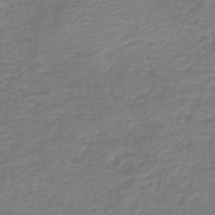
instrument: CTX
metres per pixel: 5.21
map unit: HNb
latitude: -42.4251
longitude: 49.9178
